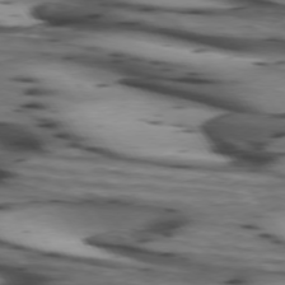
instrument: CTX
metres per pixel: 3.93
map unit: lApd
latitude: 74.1578
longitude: -64.0444
